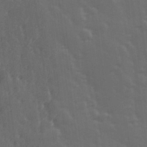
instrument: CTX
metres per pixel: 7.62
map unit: Hve
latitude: 26.9325
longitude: 146.3873
